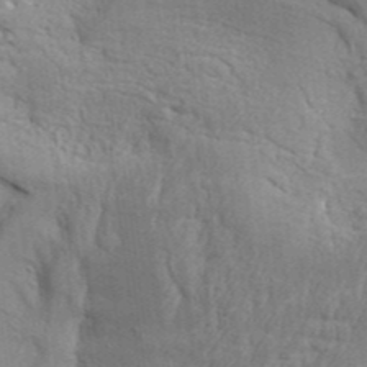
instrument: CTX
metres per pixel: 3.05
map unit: Aa
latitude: 32.9703
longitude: -135.4804
